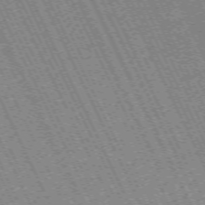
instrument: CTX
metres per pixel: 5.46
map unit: Hpe
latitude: -70.9920
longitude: 9.9178
